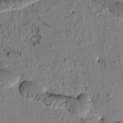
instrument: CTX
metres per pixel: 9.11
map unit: Htu
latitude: -2.0849
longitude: 172.1606
